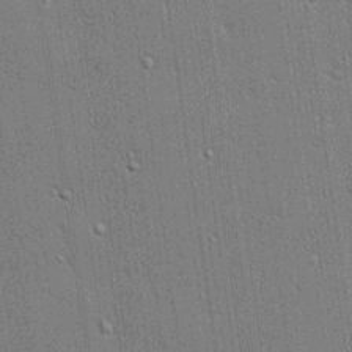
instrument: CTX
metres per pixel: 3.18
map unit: lHvf
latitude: 21.0081
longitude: 142.7841
